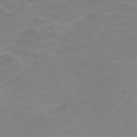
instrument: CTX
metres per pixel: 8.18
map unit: Nve
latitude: -59.2186
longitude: 60.7274
